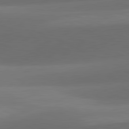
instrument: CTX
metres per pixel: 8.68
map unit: lApd
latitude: 81.4993
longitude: 131.4643
